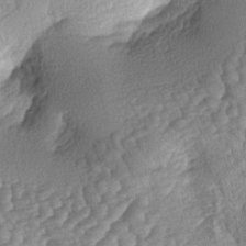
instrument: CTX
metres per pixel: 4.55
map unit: lAa
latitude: -4.1039
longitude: -127.4993
